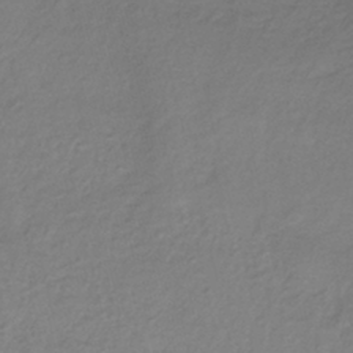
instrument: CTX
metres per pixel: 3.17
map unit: HNhu
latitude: -29.1620
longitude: 68.2550
